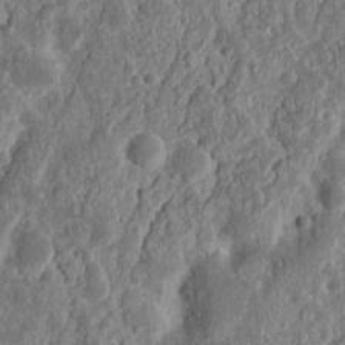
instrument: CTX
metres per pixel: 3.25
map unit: Nhu
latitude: 13.3293
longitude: -73.9151
